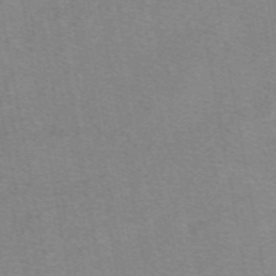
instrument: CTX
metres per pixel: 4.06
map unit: eAb
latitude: 48.8758
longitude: 105.2565
